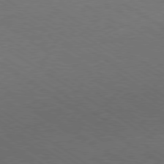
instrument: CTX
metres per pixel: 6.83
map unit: Hpe
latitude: -80.2929
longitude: 18.8975
